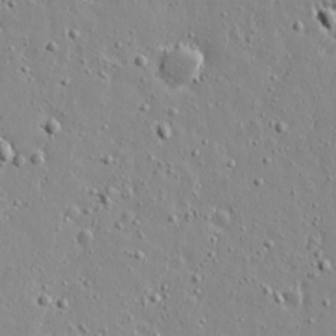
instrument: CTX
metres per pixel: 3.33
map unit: lAvf
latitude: 16.2145
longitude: -128.0255
